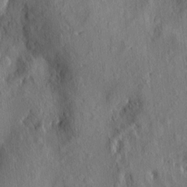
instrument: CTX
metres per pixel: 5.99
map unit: eHh
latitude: 5.3482
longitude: -73.5183
